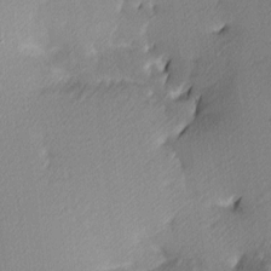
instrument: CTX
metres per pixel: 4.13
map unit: lAa
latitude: 3.8205
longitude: -115.8205
